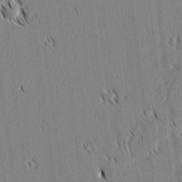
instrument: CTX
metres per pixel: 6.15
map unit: lAvf
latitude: 2.4979
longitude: -106.4601
